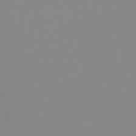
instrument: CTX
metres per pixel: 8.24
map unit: eHb
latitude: -48.7086
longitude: 84.7841
